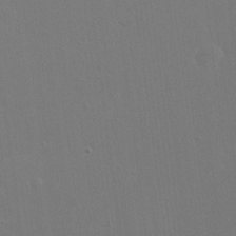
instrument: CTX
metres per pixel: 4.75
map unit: eHh
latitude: 19.3292
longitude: -69.2726
